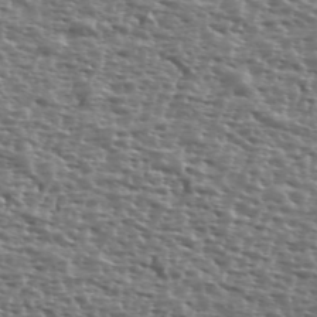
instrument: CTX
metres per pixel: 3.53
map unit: Ave
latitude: 39.2348
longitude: -111.9717
